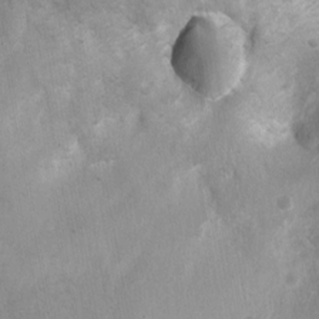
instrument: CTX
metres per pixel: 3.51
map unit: Ht
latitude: 4.2711
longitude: -29.7260
